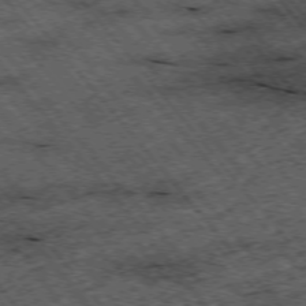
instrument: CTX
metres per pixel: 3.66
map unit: Hpe
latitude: -75.3132
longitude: 5.2565
